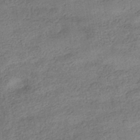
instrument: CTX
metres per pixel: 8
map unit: HNhu
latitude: -40.1228
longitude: 97.1053
